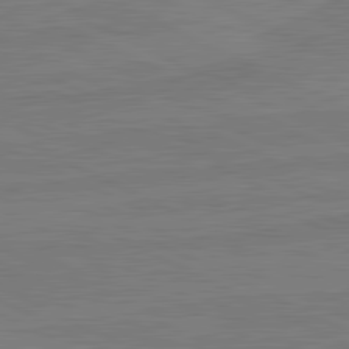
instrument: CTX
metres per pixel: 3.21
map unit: lApd
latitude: 81.6883
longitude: -176.8758
